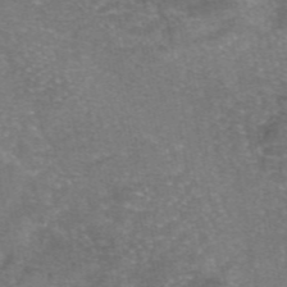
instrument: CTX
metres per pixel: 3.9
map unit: eAb
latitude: 46.7058
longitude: 104.5196
